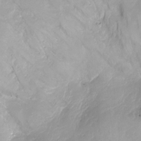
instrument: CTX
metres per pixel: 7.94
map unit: Ht
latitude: -16.5574
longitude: -44.3467
